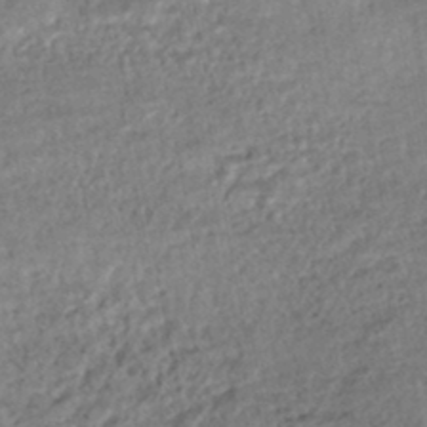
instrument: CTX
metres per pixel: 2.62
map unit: HNhu
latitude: -47.5399
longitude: 102.4818
